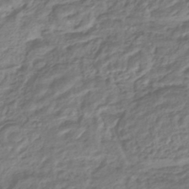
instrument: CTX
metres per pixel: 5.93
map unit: HNhu
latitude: -44.6519
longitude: 102.9731
